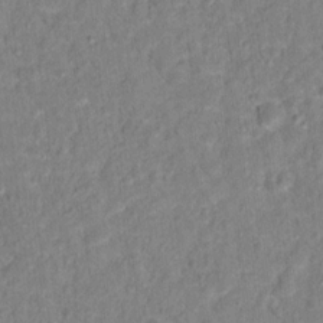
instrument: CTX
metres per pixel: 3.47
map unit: Hto
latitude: 14.1200
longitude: -37.7261
